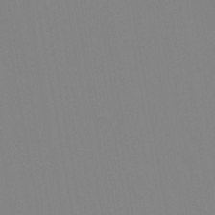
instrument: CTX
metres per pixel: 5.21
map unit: Htu
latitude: -14.6897
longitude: -47.8962
